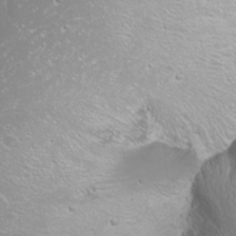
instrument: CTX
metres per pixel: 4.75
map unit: Nhu
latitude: -10.4818
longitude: -68.1955
